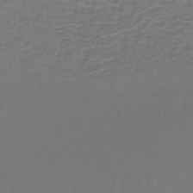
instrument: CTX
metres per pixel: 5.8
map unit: lHb
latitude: -42.1983
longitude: 56.8219
